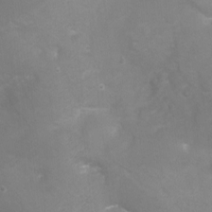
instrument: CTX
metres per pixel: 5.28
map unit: Ht
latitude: -10.6896
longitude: -45.0836
